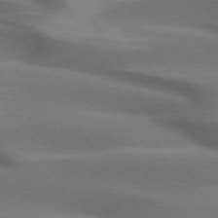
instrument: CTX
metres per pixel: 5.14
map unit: lApd
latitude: 73.8395
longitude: -51.5749
